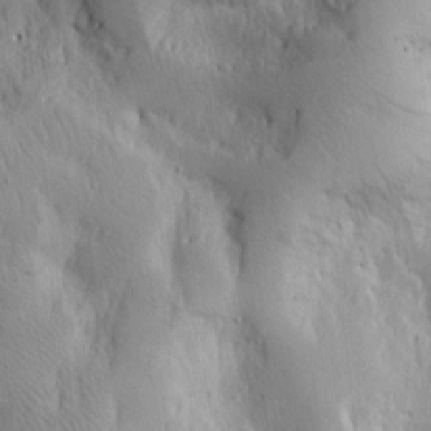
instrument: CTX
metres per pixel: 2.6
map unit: Htu
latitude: 0.0822
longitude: 175.0297
